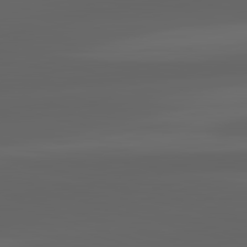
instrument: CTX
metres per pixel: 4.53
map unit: lApd
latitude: 83.0080
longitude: -134.2900
